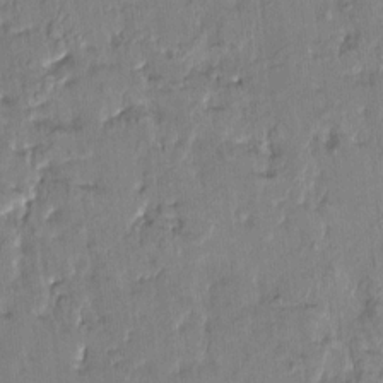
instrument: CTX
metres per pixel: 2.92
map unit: HNhu
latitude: 4.9514
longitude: 10.7274
